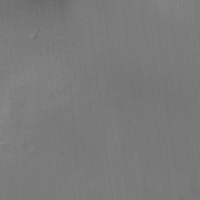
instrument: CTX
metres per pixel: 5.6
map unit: Hve
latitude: -9.2565
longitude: 175.5588
